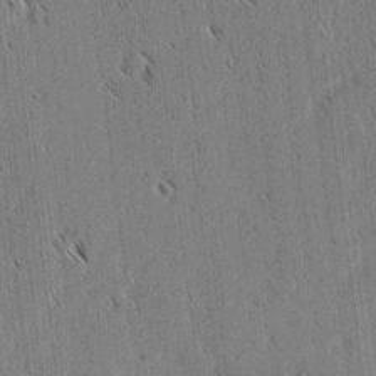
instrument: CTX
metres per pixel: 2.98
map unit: lAvf
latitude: 2.7813
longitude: -106.5735
